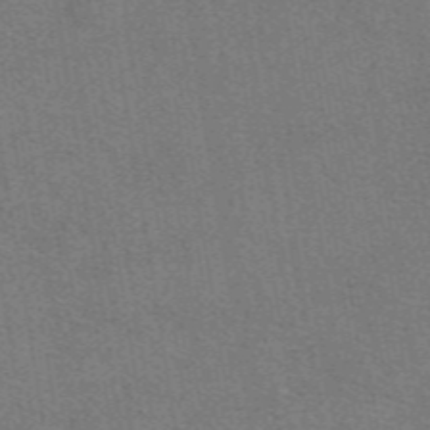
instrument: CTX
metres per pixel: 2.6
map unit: eAb
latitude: 48.6679
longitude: 115.0486
